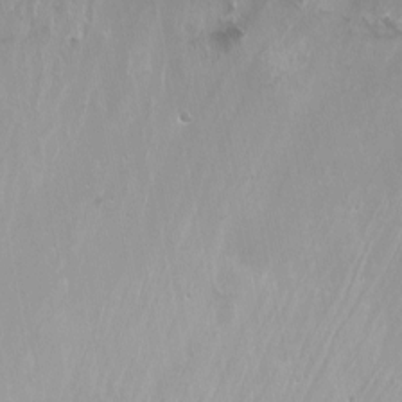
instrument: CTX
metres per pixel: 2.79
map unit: Nhu
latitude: -6.8408
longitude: -44.2711
